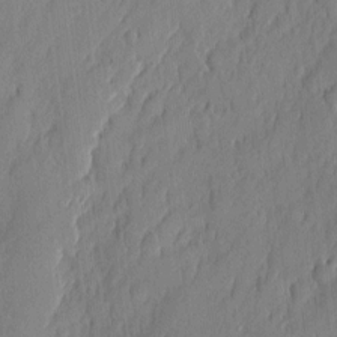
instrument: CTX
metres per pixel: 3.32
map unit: eHh
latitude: 4.6113
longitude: -76.4034
